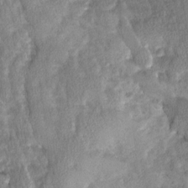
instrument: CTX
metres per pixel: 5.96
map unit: Ave
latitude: -11.4643
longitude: -119.0647
